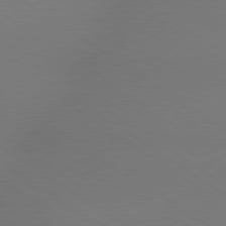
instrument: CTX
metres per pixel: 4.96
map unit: lApd
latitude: 79.4616
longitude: -151.9906
